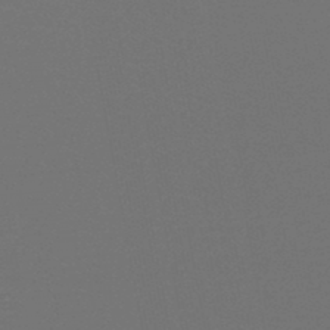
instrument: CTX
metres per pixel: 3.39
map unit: HNb
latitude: -47.7666
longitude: -44.4412
